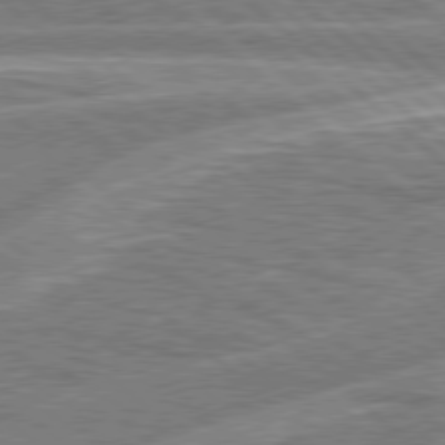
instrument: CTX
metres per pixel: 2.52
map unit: Hpe
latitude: 78.3468
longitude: -157.4048
